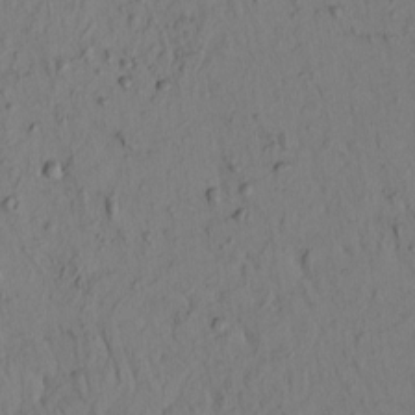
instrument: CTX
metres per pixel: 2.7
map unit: eHh
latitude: -1.1432
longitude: 17.1809
